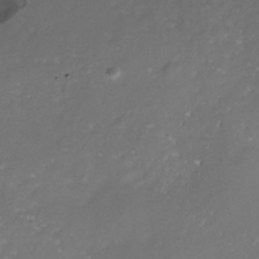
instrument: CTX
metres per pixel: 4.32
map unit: Nhe
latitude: -36.8030
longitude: -117.5371
